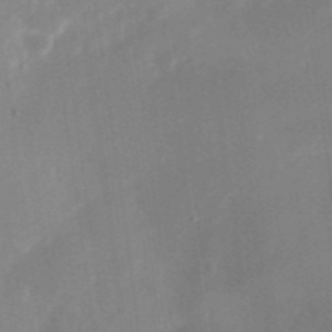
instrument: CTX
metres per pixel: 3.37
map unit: Nhu
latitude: -29.1053
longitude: -69.7639
